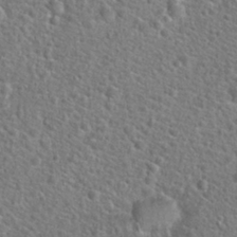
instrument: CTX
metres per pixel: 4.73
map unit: Hto
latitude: 23.9339
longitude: -48.3278
